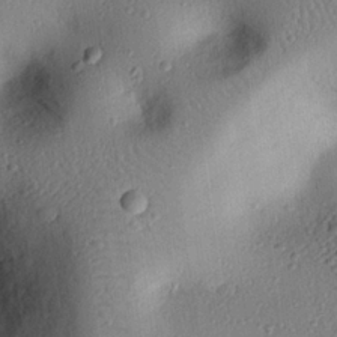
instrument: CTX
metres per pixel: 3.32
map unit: eHh
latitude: 26.0633
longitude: -76.2900
